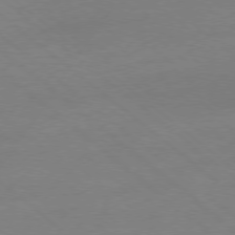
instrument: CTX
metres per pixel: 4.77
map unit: Ap
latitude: -78.8030
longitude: -99.5560
